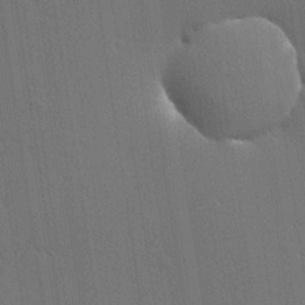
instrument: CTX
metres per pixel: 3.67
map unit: lHvf
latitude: 19.7449
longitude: 141.7666
